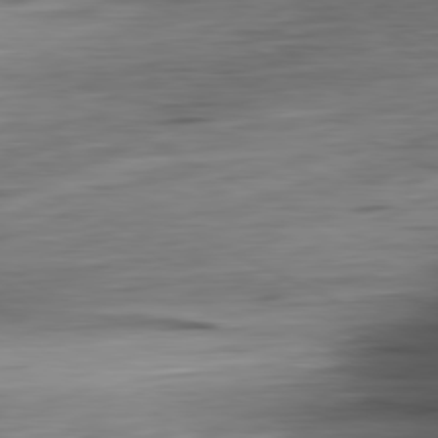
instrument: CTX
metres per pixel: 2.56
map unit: Ap
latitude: -81.1431
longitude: -69.0270
